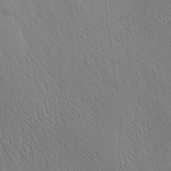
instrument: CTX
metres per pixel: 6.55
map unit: Nhu
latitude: -4.1983
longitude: -151.1403
